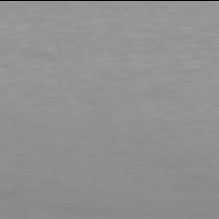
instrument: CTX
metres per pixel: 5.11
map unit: Hpe
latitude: 77.9906
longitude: -169.1970
